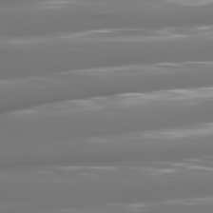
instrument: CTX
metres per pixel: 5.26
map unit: lApd
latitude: 81.0269
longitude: -140.9891
